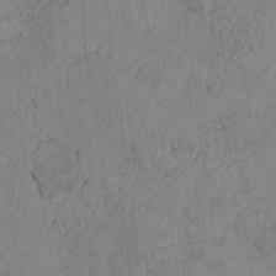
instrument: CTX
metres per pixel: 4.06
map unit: Htu
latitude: 2.4979
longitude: 148.8030
